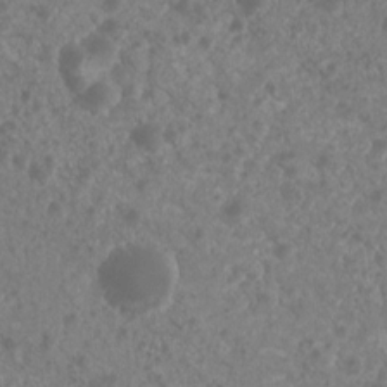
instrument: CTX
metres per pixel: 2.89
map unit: Nhu
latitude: 6.2900
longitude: -18.8758
